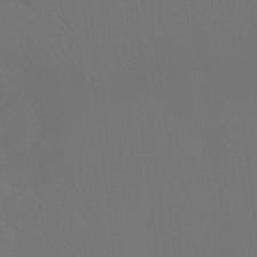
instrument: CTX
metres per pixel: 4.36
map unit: Htu
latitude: -13.8422
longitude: -48.0255
